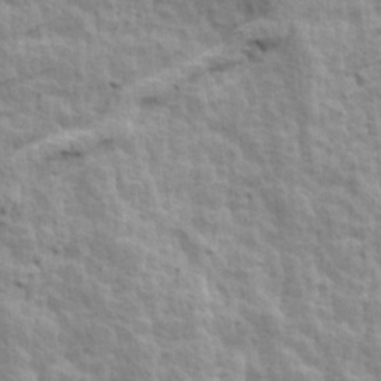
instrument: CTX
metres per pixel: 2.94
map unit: Ave
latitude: 14.2523
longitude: -134.5168
